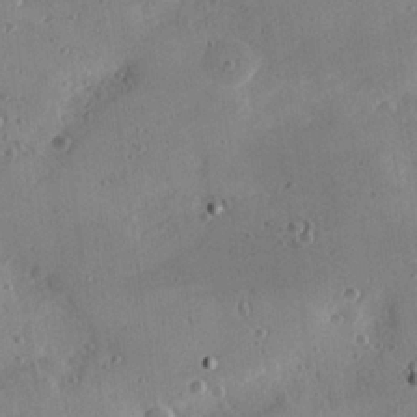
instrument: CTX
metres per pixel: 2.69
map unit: Hve
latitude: 25.8016
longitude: -93.3292
